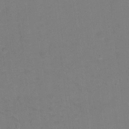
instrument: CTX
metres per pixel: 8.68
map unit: Hto
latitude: -5.5966
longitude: -35.8394
